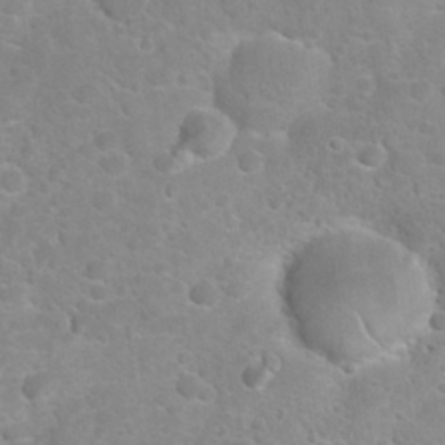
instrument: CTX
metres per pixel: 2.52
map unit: Nhu
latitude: 27.0836
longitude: -62.2523
